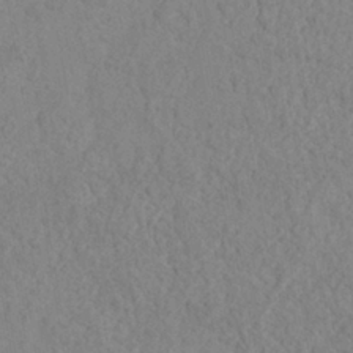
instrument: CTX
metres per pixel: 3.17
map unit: Nhe
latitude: -36.9352
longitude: -177.3292
